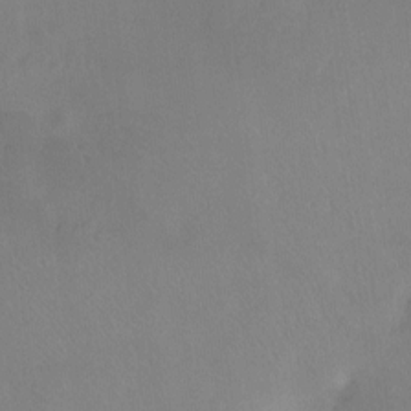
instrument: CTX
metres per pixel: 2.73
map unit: Ht
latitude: -8.5196
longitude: -38.1956
